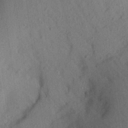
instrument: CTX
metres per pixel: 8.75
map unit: Aa
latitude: 28.5168
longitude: -146.1578
